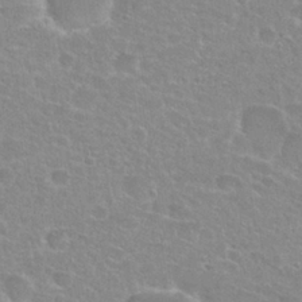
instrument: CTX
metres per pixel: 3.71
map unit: Nhu
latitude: 27.4049
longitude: -51.1970
